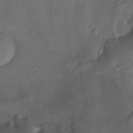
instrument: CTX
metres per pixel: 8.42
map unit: Htu
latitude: -14.1039
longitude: -45.1214
